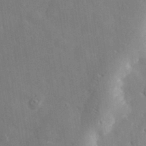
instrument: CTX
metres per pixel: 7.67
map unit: lHvf
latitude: 32.3467
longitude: -85.4804
